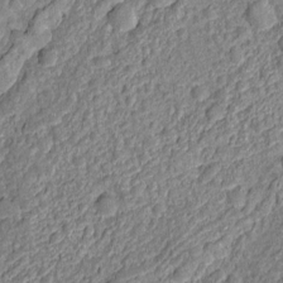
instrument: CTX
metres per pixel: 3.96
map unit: Nhu
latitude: -12.0283
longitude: -23.0836
